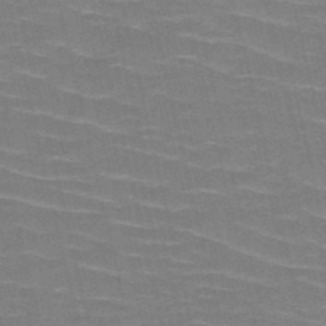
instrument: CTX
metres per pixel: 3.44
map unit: HNb
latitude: -50.5385
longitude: -45.1592
